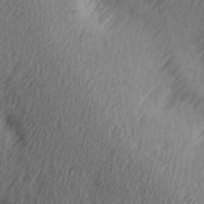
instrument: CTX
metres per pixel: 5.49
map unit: Ave
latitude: 13.9528
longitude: -106.1200
